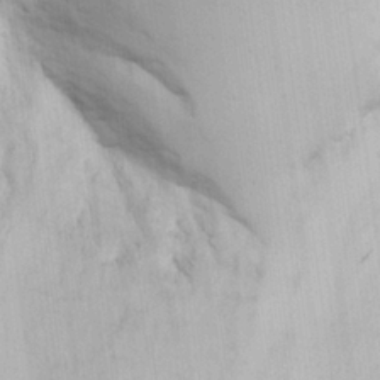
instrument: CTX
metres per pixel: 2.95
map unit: Nhu
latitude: 26.4790
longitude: -68.2712
